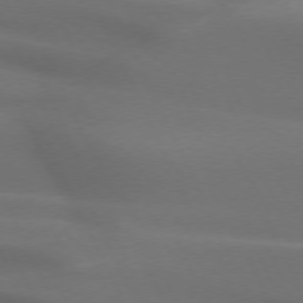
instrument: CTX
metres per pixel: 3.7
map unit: lApd
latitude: 72.5546
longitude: -48.7813
